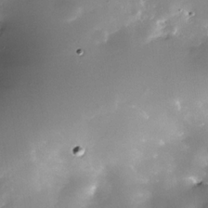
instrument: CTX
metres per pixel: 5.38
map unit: Nhe
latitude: -32.9164
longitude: -117.3482
